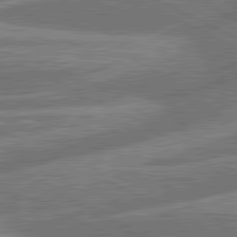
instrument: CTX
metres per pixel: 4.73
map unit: lApd
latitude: 81.3482
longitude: -166.5734
